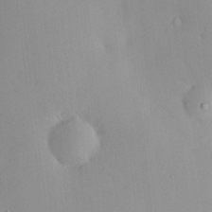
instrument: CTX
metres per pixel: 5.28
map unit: HNhu
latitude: 6.6679
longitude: 12.8975
